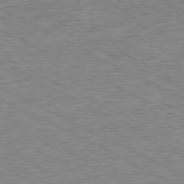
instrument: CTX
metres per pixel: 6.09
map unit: Ap
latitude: -80.8975
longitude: -76.2900
